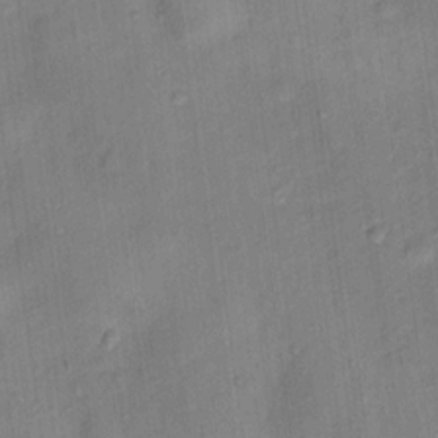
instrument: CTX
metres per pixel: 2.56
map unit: Hto
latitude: 15.4238
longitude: -39.8205
